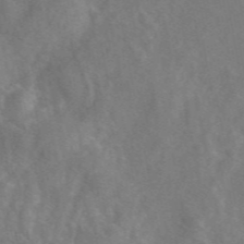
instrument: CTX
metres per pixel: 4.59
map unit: eAb
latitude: 48.2522
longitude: 118.8030
